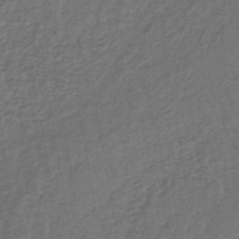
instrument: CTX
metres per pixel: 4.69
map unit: lHb
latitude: -39.5777
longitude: 62.1228
